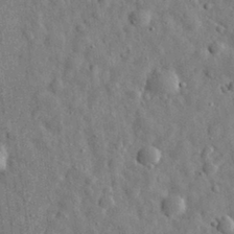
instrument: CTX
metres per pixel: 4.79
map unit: eHh
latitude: 31.5560
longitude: -73.9717
